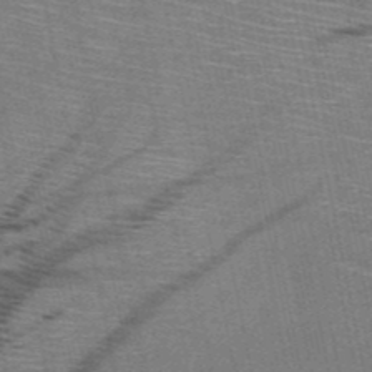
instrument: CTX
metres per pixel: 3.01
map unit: HNb
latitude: -51.4265
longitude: -44.1200
